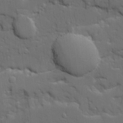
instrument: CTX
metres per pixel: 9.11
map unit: Ave
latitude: 19.9906
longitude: -128.7624
